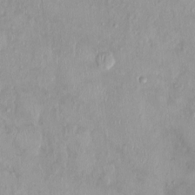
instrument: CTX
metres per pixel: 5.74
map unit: Nhu
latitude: 0.3656
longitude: -15.2159
